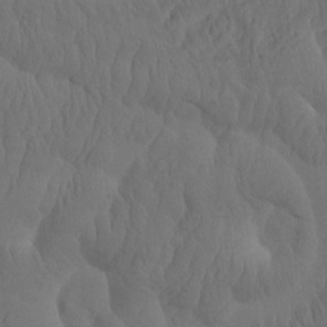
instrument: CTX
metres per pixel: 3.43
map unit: eHh
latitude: -1.7100
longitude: 15.1998
